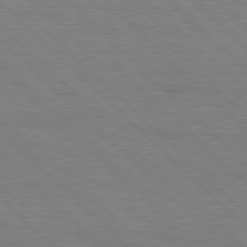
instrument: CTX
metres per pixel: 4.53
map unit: Hpe
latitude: 77.5938
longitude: -155.1025
